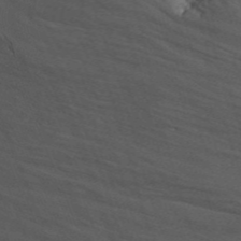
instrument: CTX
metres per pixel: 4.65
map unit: Nhu
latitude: -8.7463
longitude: -48.2711
